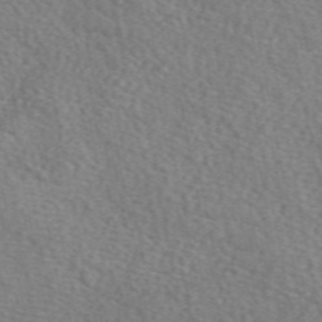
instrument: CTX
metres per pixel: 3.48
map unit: eAb
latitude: 50.1766
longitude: 111.7855
